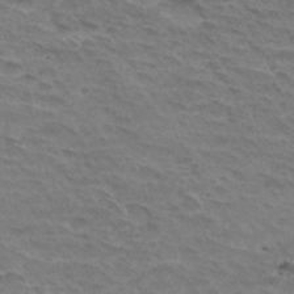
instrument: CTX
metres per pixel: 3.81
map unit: Hto
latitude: 33.0458
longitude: -45.3859
